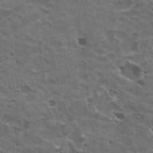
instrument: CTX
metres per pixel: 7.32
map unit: Hto
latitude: 22.4790
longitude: -42.3656
